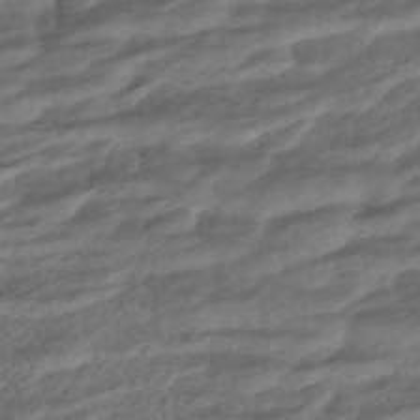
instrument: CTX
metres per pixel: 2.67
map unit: ANa
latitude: -44.9542
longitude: 105.4454
